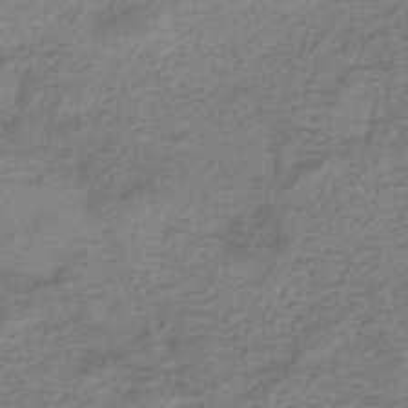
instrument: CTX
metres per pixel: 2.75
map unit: eHb
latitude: -36.0472
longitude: 80.5196
